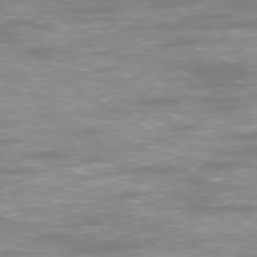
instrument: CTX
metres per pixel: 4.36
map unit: Ap
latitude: -77.7478
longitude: -80.2522
